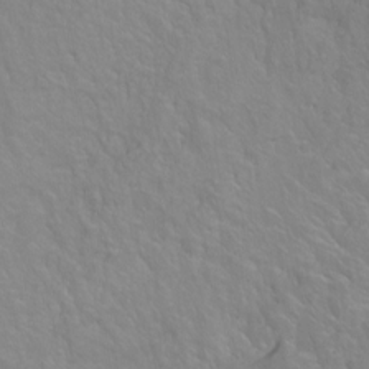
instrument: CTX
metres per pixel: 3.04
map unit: Ht
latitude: -6.5573
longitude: -37.2537
